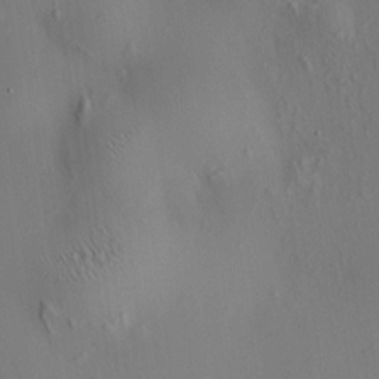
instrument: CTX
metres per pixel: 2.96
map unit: HNhu
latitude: 8.3656
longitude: 14.6330
